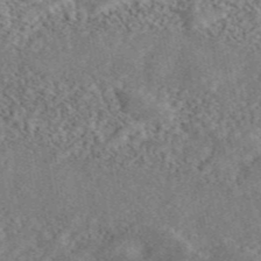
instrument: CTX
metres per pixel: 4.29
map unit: ANa
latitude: 46.4601
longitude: 50.1417
